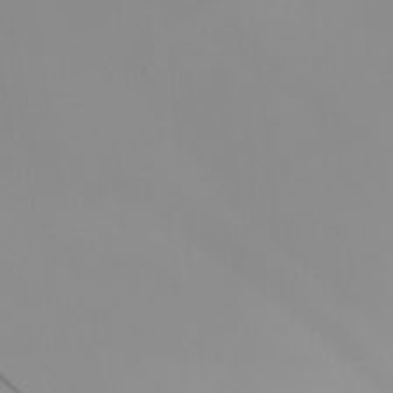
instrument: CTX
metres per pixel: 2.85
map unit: Nhu
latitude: -6.4062
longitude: -96.0822
